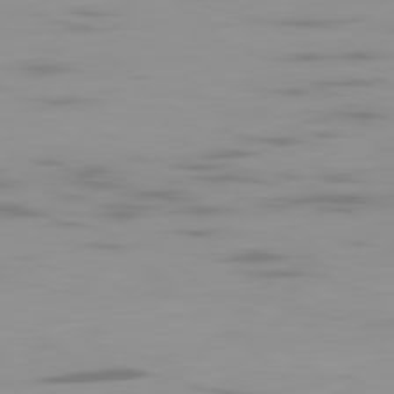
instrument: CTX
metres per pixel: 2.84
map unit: Ap
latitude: -79.7288
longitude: -69.4804
